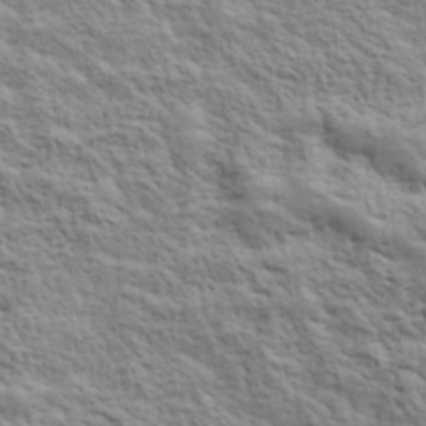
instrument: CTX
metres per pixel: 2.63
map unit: lHvf
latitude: 39.2726
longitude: -89.2726
